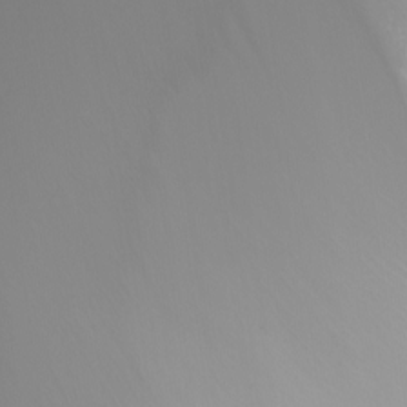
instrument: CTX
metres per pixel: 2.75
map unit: Nhu
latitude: -6.5573
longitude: -91.1970
